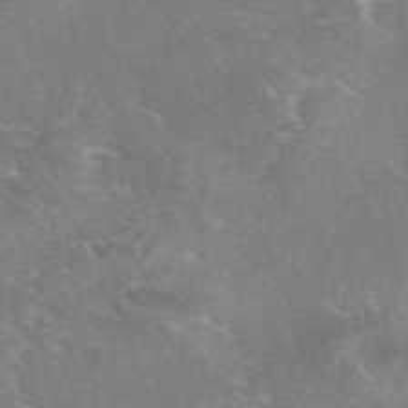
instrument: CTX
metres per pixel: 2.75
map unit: eAb
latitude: 47.0837
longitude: 103.1620
